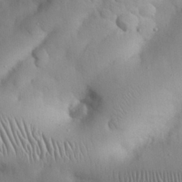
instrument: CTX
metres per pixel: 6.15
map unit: Nhu
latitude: 26.2901
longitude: -72.3657
